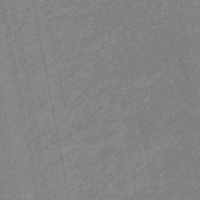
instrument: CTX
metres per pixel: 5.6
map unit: eHb
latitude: -44.8219
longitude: 89.2943
